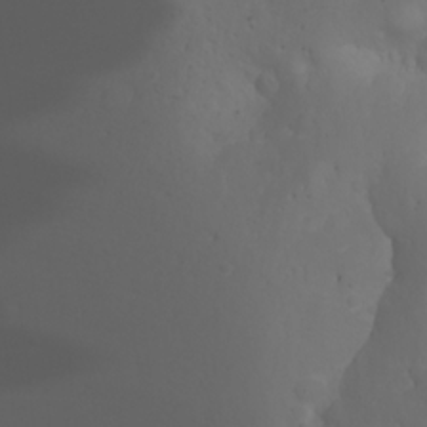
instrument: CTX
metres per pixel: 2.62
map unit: Nhu
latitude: -4.5762
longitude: -90.1011
